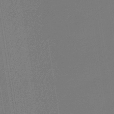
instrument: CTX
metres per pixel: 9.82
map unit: HNb
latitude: -35.5210
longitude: 55.2376
